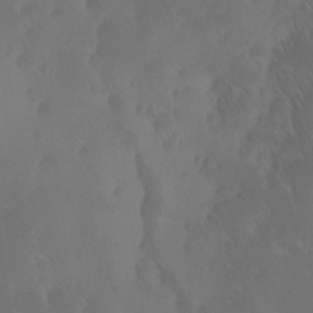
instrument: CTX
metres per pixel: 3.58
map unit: Ave
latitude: 12.3090
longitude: -105.5938
